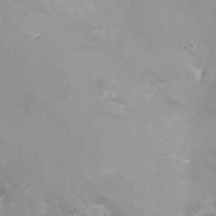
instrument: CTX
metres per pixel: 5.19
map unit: Nhu
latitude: -18.1417
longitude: -46.5168
